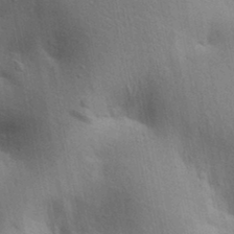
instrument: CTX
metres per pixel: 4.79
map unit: lAa
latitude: 20.1956
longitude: -138.7624
